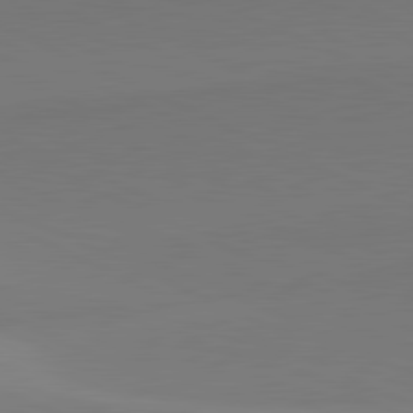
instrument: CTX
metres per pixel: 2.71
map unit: lApd
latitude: 81.6127
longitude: 145.0864
